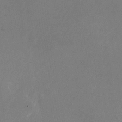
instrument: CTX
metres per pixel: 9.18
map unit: Nhu
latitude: -24.0283
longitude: -70.8191
